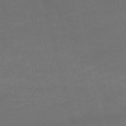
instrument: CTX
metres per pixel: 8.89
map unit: HNb
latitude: -52.8597
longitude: -37.8584
